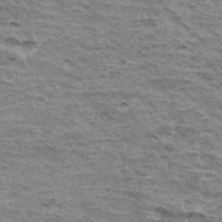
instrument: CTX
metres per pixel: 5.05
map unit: Hto
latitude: 35.8205
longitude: -43.0836
